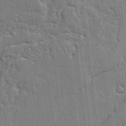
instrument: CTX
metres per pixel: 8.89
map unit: lAvf
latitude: -1.6344
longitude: -107.7072
